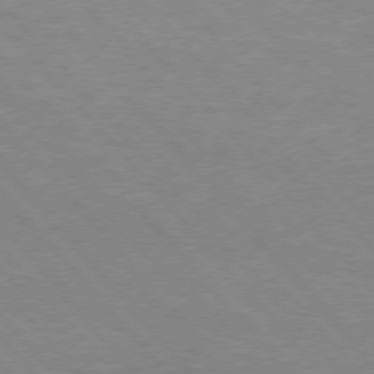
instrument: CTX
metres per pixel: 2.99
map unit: Hpe
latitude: 76.0633
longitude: -152.1578
